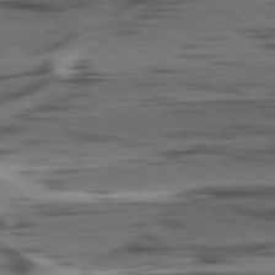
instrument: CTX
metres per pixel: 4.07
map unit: lApd
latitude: 78.7813
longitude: -50.1955
